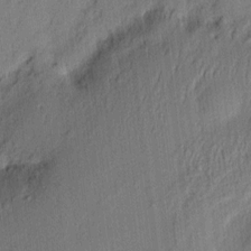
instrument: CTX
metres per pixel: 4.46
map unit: eHh
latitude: 4.1200
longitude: -77.2537
